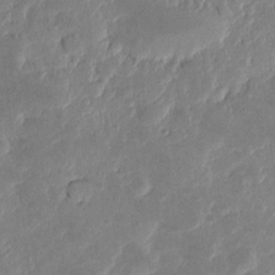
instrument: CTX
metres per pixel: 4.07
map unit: eHh
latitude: 4.1767
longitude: -71.4048
